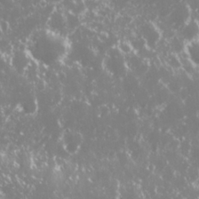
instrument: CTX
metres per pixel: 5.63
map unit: Nhu
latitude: 26.8191
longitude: -60.4223
